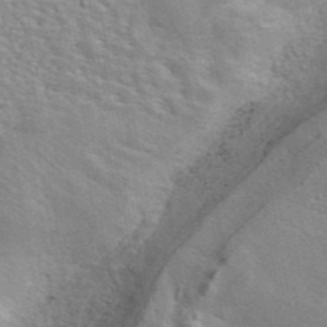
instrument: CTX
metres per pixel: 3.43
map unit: eAb
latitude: 44.3089
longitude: 110.4062
